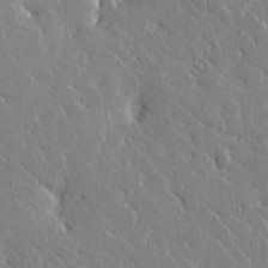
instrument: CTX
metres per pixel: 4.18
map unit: Htu
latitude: -1.3132
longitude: 175.5777
